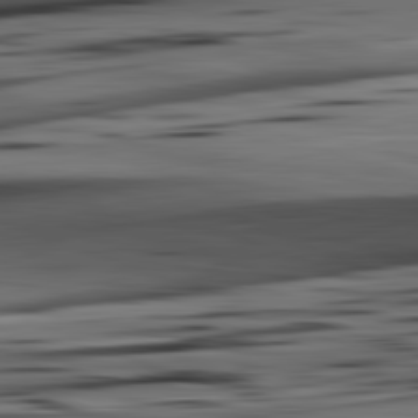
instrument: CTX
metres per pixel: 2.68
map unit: lApd
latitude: 82.3467
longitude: 151.9178
